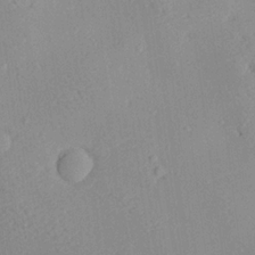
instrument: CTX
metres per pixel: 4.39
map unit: Ave
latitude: 18.6868
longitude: -140.5356
